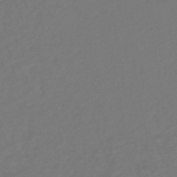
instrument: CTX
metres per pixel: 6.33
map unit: lHb
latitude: -38.6897
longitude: 63.0486
